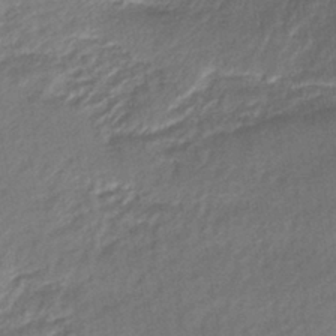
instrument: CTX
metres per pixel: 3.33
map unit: lHb
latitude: -40.7841
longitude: 75.2943
